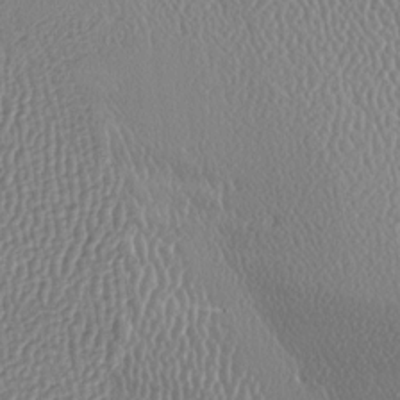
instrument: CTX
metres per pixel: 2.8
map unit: lAa
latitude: -9.0486
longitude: -128.6679
